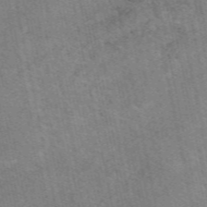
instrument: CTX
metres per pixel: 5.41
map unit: eAb
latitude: 51.3292
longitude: 112.0661
